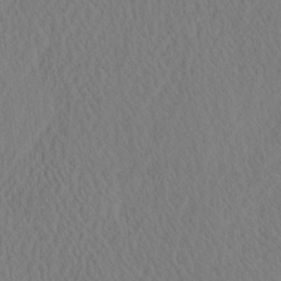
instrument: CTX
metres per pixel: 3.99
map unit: eHh
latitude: -3.2753
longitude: 16.4062
